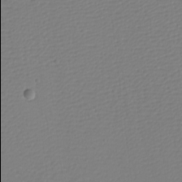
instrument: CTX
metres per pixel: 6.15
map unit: eHh
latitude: -4.1039
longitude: -85.9906
